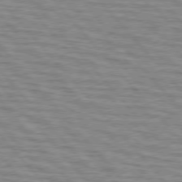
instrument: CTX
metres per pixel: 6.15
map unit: lApd
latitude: 76.4034
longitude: -76.7057
